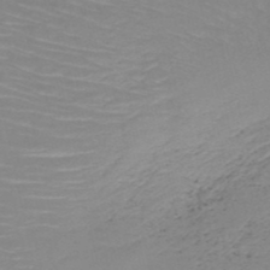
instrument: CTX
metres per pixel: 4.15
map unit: HNb
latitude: -50.0283
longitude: -51.2914
